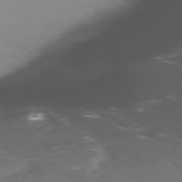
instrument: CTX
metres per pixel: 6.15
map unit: Ap
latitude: -77.3321
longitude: -69.2348
